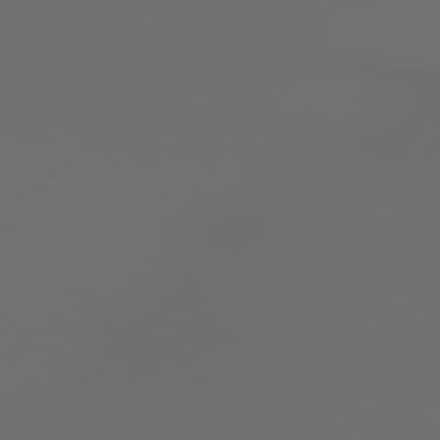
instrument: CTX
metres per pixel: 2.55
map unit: lApd
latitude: 79.3104
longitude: 176.5007
